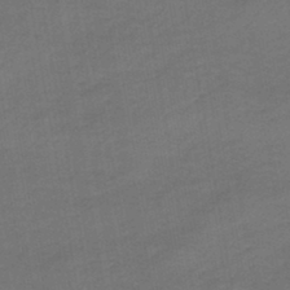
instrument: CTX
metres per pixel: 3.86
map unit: HNb
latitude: -43.1809
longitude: 51.8044
